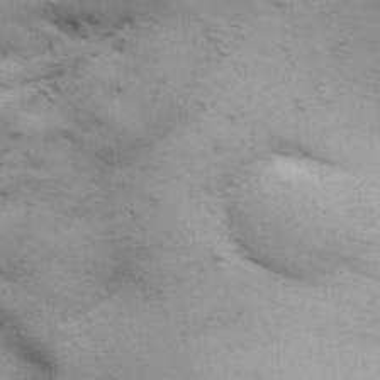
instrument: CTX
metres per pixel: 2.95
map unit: Nhu
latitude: 28.3278
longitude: -71.3859
